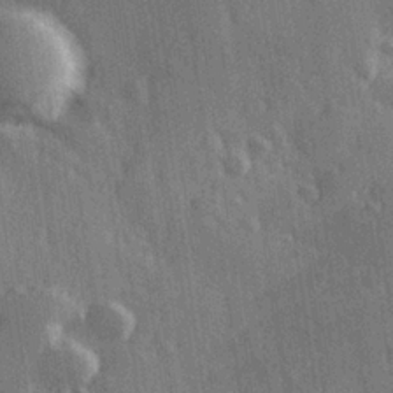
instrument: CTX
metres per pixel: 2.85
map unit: Hve
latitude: 26.5735
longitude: 147.3698
